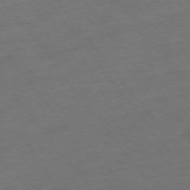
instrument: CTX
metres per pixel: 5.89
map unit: Ap
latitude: -75.2187
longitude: -67.3481
